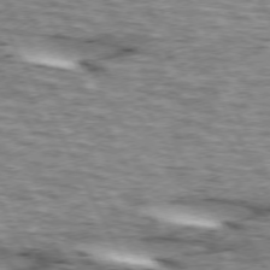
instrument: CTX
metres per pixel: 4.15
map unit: lApd
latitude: 73.4616
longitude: -55.2348
